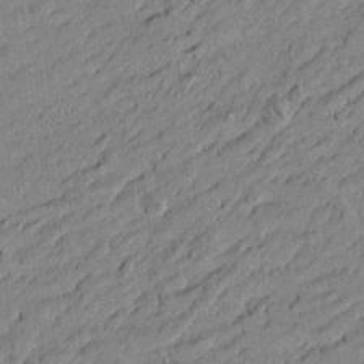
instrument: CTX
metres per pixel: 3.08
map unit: Htu
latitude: -6.3495
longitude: 177.3699
